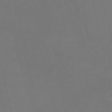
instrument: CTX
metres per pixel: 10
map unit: lHb
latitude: -46.8786
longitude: 61.3699
